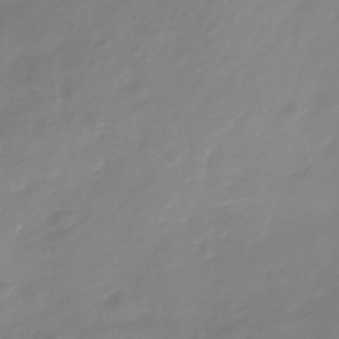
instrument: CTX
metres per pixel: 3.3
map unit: Nhu
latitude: -29.4643
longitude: -77.8583
